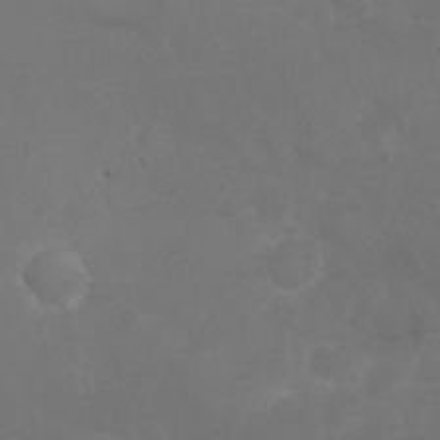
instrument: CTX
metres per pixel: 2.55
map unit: eHh
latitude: 24.8002
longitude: -64.1767
